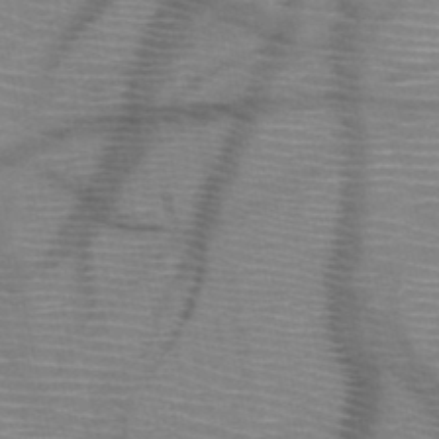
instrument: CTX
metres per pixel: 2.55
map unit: HNb
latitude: -47.9367
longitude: -45.0647
